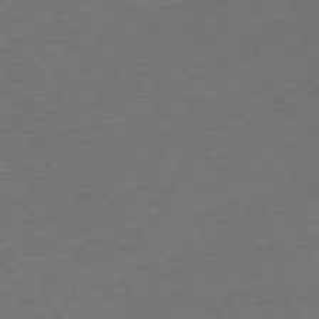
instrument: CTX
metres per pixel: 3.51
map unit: Ap
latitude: -75.1054
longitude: -85.4427
